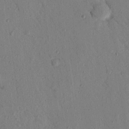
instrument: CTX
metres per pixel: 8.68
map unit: Nhu
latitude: 21.0459
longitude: -78.8191
